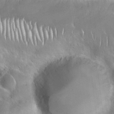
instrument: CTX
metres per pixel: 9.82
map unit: Nhu
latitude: 24.5545
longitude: -60.4601
